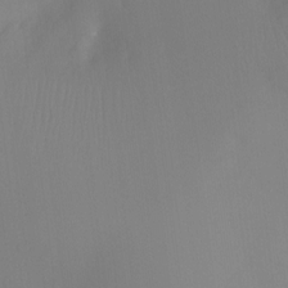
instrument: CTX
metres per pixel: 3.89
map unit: Ht
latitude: -8.1606
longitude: -31.0081
